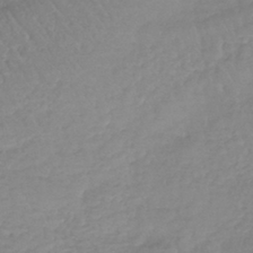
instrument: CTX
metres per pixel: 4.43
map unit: lHb
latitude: -41.3321
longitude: 68.5951
